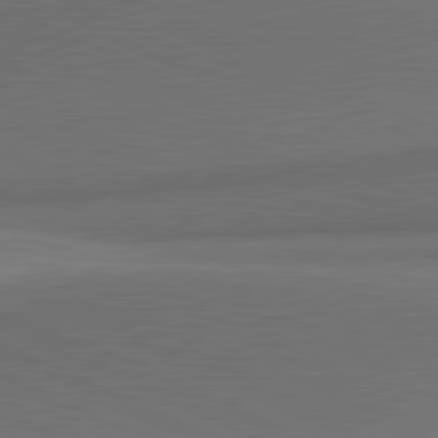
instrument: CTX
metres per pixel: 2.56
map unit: lApd
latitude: 81.6505
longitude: 153.5021
